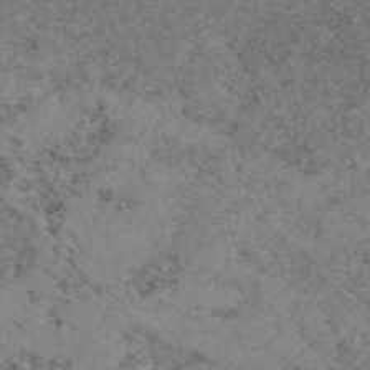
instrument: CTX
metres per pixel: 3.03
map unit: eAb
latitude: 49.6883
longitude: 108.4062
